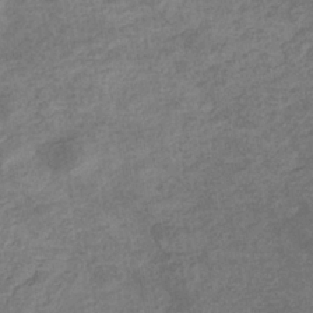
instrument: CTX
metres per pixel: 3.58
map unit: eHb
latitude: -35.1620
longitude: 77.6911
